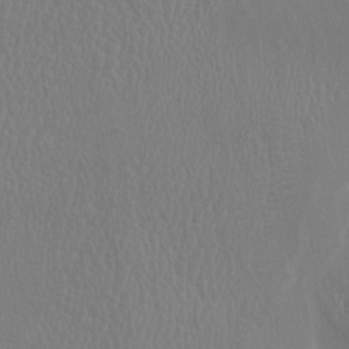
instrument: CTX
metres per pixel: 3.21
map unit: eHh
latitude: -2.6707
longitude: 19.4265
